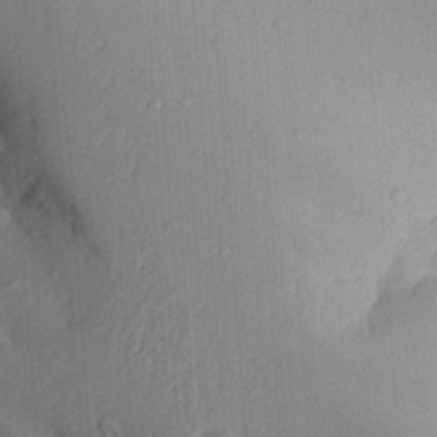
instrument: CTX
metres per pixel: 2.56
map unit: Aa
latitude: 29.5182
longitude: -132.8191
